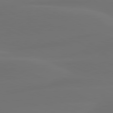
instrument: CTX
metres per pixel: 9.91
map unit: lApd
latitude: 80.4790
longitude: -82.3656
